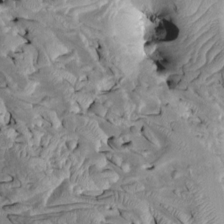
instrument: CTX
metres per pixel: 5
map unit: Htu
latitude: -1.5966
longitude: 149.3321
